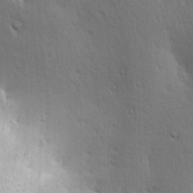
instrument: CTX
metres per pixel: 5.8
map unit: Hve
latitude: 23.6694
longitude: -96.9514
